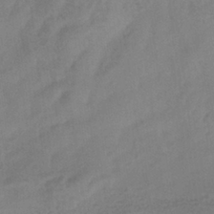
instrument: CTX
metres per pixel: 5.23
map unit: eHb
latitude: -35.9745
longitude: 81.1620
